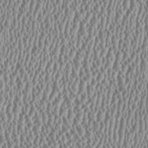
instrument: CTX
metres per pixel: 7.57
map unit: HNhu
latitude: -0.3496
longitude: 0.7464
